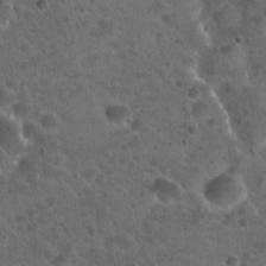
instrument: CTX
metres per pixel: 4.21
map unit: Hto
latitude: 22.2900
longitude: -53.3104
